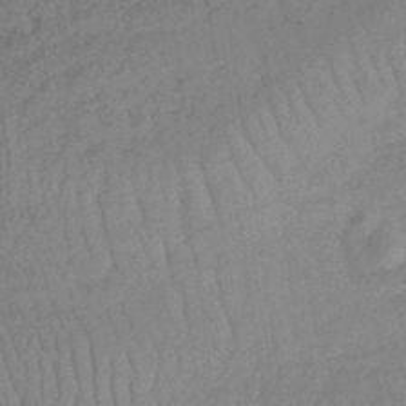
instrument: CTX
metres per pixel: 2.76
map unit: lHb
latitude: -35.3510
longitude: 68.6518
